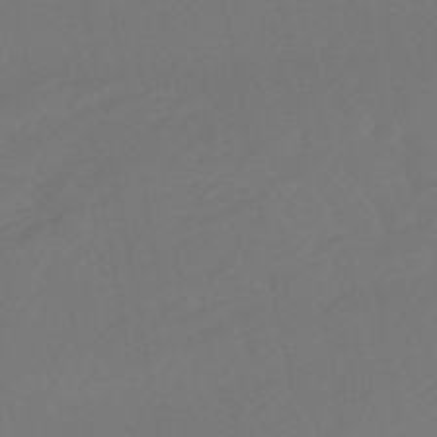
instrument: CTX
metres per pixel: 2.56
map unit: eHb
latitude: -49.8612
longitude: 83.1809
